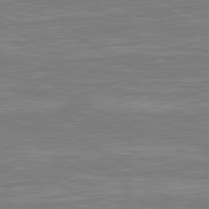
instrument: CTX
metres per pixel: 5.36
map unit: lApd
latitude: 80.8002
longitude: -172.9324
